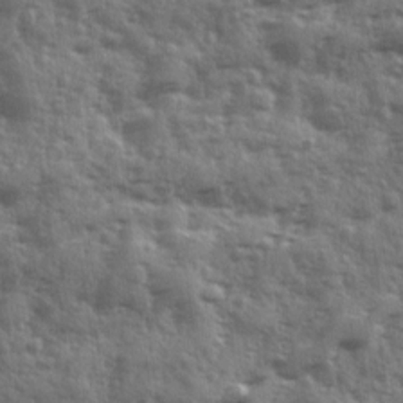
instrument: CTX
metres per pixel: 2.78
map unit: Ave
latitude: 12.1200
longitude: -103.0836
